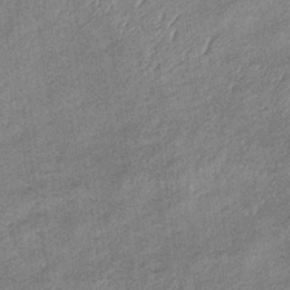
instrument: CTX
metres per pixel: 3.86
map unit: lHb
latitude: -34.8219
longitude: 68.5384
